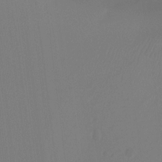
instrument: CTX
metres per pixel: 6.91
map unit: Hto
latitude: -10.8408
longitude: -40.2333
